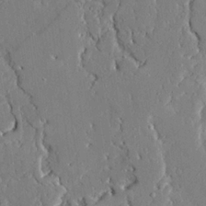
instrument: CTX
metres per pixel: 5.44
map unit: Ave
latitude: 22.7435
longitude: -129.1970
